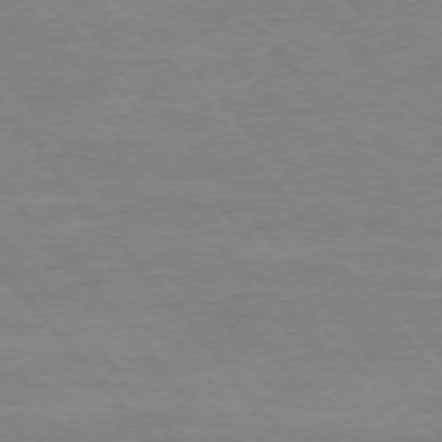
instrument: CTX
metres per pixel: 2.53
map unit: Ap
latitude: -75.8801
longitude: -81.6505
